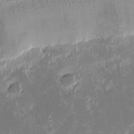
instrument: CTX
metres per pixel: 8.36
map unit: eHh
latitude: -2.3684
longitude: -85.5749
